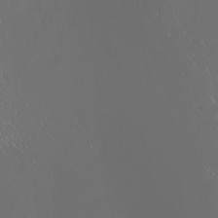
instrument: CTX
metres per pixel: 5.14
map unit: Nhu
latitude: -6.7085
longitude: -91.1214
